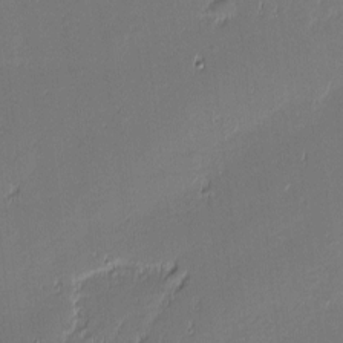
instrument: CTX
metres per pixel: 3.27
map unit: eHh
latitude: -3.2942
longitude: -83.2914
